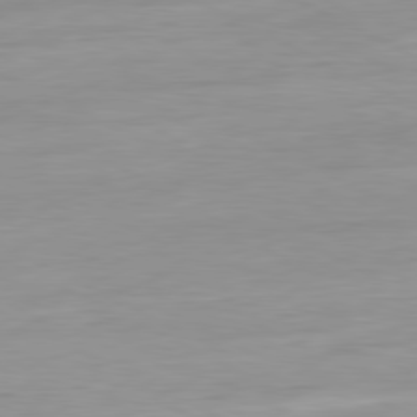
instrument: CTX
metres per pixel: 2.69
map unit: Ap
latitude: -81.3132
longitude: -95.8206
